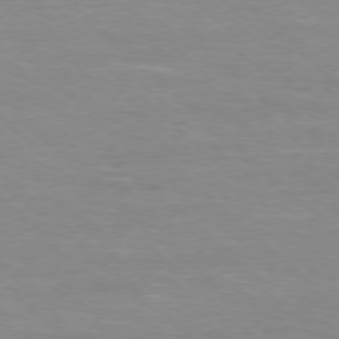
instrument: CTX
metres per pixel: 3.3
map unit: Ap
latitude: -78.1794
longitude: -61.9339
